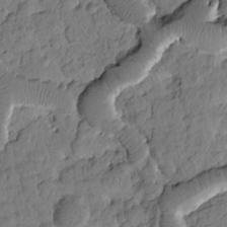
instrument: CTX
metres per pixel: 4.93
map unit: Htu
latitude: 1.5749
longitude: 177.3321
